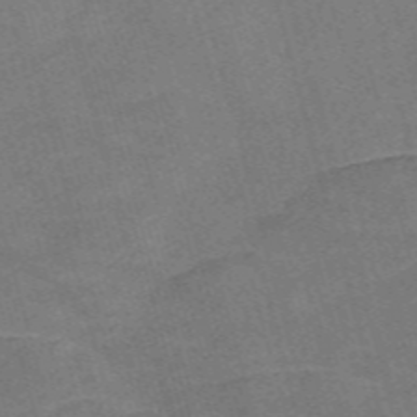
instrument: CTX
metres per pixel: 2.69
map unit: Nve
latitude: -58.7652
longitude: 65.1054
